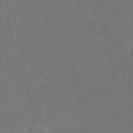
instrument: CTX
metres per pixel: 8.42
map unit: eHh
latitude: 16.6868
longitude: -72.4034
